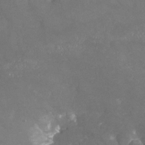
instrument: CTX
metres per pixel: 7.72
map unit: Nhu
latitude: -25.4832
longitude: -56.9702
